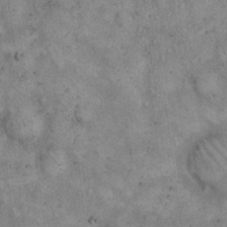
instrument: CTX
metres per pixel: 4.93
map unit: eHh
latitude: 17.1592
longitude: -62.1011
